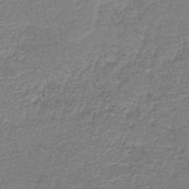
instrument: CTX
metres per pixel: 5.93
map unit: HNb
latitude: -34.2550
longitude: 63.3320
